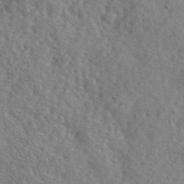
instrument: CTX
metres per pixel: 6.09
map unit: lHvf
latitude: 42.1200
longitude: -87.8961
